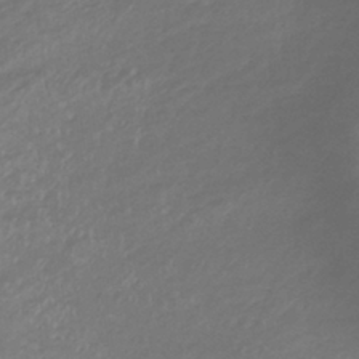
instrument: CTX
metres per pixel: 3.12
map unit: lHb
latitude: -37.9178
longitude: 73.5399
